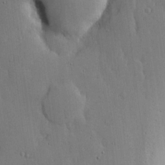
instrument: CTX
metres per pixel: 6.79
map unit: lHvf
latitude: 17.5938
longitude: -115.6504
